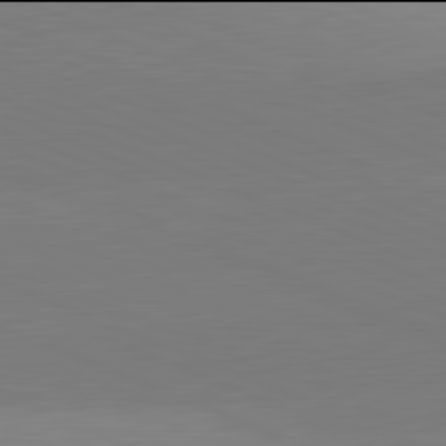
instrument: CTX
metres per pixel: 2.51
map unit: lApd
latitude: 81.9906
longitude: 137.8233
